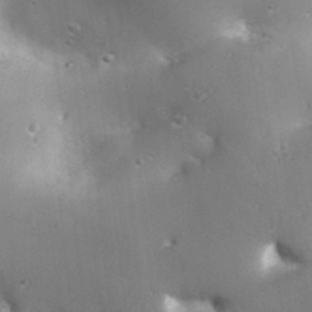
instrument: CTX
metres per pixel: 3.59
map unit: Aa
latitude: 32.8947
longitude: -141.6316
